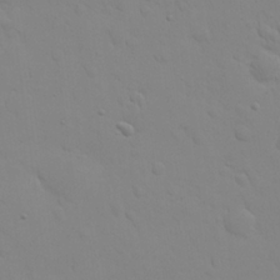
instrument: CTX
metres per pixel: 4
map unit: eHh
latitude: 24.9513
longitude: -65.7450
